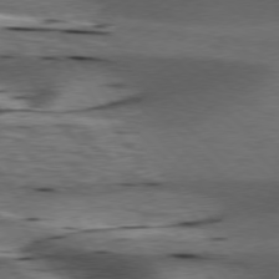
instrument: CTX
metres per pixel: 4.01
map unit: lApd
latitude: 76.7057
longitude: -60.2333
